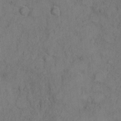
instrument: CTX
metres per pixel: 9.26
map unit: Hto
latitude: 4.9892
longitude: -60.8758
